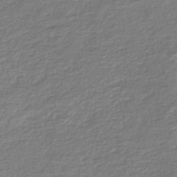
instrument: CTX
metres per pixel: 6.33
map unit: Nhe
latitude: -46.6896
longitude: -171.8772
